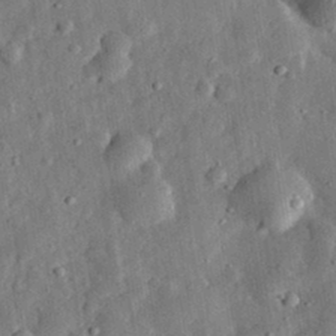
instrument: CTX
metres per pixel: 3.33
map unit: eHh
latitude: 32.3467
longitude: -76.7624
